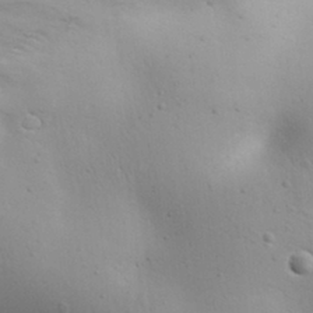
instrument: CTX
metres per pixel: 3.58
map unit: Aa
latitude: 31.4238
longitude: -143.6127
